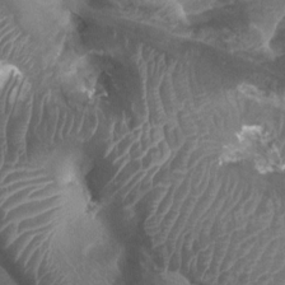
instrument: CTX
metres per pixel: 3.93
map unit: Ht
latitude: 2.8758
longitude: -19.9150
